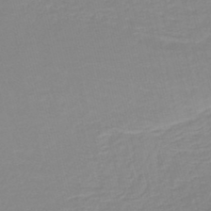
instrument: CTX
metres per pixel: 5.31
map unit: lHb
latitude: -44.0283
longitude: 55.9556
